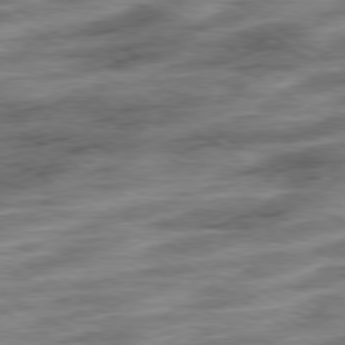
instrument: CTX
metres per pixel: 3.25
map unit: Ap
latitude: -79.6533
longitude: -48.3656
